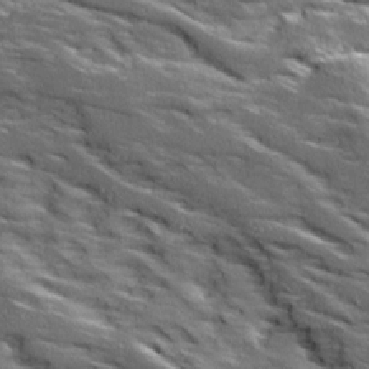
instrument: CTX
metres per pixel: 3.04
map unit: Ave
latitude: 18.8191
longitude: -135.8583
